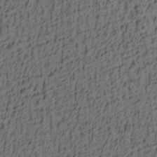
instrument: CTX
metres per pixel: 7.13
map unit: lAa
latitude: 4.2711
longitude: -114.1199
